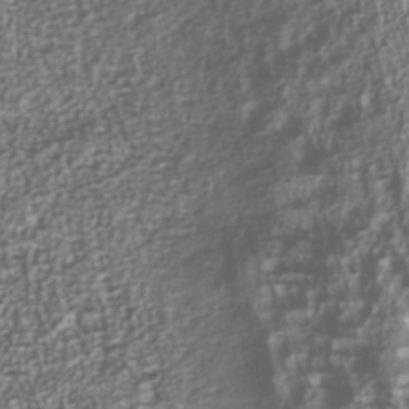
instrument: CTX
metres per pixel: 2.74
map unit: Nhu
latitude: -40.7274
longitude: -85.8017
